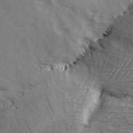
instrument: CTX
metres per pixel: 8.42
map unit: Ave
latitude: 14.7625
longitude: -105.0648
